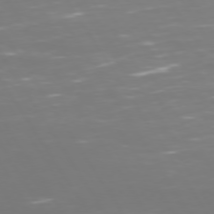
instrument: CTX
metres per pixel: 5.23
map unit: Hpe
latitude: 73.1026
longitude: -126.9892
